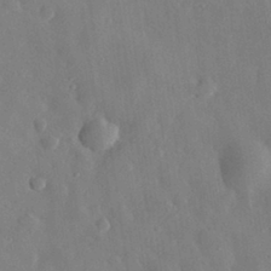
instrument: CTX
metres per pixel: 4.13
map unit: eHh
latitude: 30.7058
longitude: -78.2523
